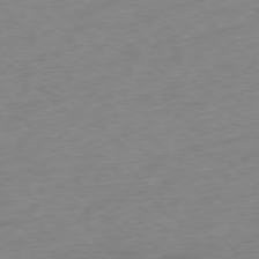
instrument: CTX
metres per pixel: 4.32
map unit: Ap
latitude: -77.8044
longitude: -79.3860
